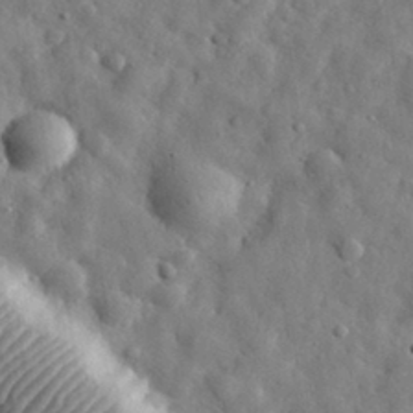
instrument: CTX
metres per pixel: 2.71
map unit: eHh
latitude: 31.1970
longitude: -73.8017
